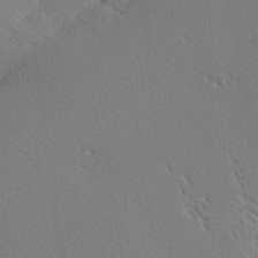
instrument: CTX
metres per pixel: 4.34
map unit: Nhu
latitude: 0.5168
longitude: -78.3090
